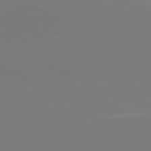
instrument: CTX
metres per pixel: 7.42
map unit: lApd
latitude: 81.7827
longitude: -158.8947
